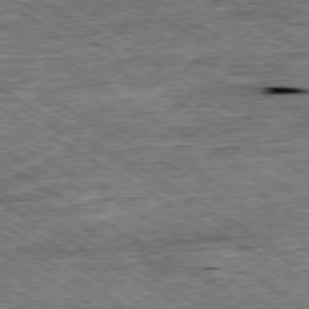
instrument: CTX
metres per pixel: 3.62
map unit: Ap
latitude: -80.0283
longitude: -79.7639
